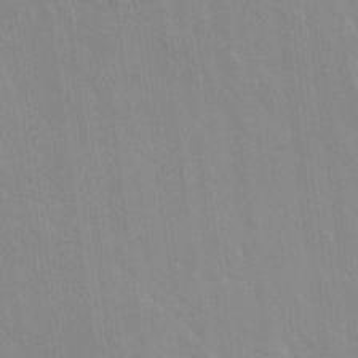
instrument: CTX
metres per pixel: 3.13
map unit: Ave
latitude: 19.1781
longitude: -136.6302
